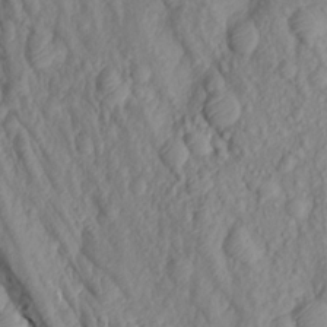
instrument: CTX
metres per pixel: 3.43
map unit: Aa
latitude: 17.0270
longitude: -146.1200
